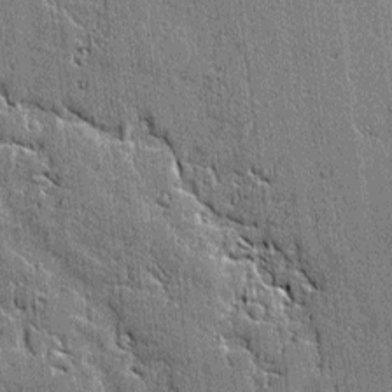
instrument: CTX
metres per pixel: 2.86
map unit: lAvf
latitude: -0.5196
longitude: -106.4601
